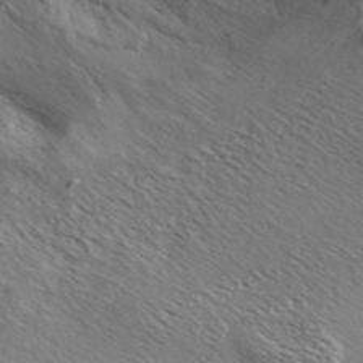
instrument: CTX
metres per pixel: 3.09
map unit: ANa
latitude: 45.7638
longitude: 49.5966
